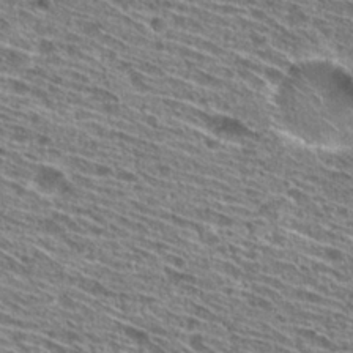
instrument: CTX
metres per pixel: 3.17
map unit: Hto
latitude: 27.3482
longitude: -45.4993
